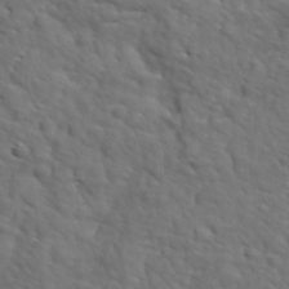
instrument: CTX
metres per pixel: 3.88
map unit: Ave
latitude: 17.9150
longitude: -132.5357
